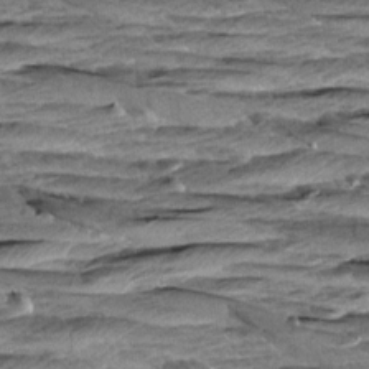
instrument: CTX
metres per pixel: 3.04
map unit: Aa
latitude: 8.7624
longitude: -137.6694
